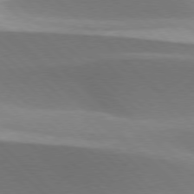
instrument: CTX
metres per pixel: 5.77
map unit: lApd
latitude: 77.1781
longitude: -51.6693
